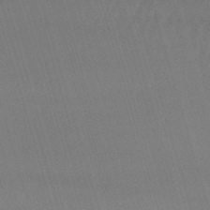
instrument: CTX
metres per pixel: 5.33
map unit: lHb
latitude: -44.4062
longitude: 77.4454
